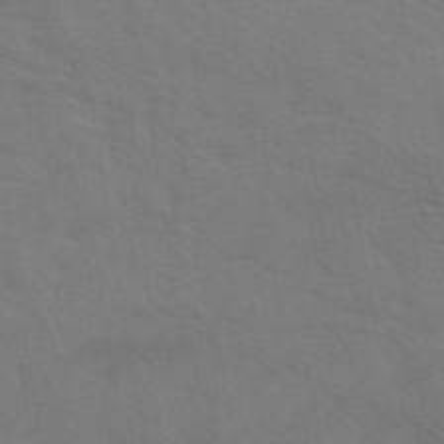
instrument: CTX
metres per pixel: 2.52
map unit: eAb
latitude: 42.4790
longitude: 107.9556
